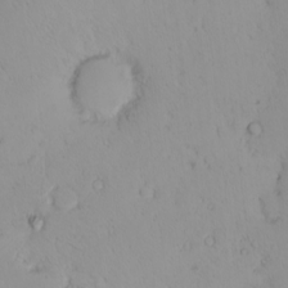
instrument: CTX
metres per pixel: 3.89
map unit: eHh
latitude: -1.2187
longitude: 19.8800
